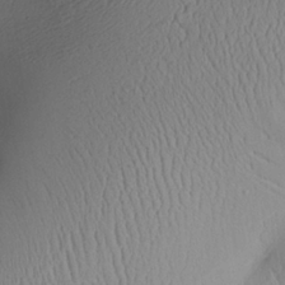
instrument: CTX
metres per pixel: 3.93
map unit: Aa
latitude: 26.1578
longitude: -133.7072
